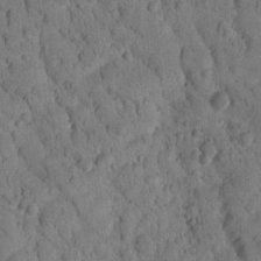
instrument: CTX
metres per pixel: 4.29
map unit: Htu
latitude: -3.4643
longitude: 172.4818
